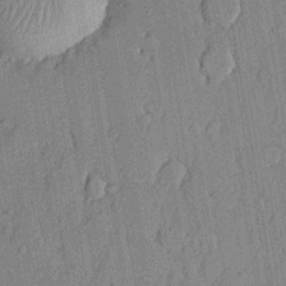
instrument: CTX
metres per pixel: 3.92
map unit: lHvf
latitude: 20.8191
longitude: 144.8597
